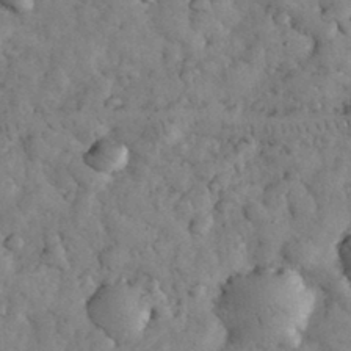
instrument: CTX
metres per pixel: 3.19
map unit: eHh
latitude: 33.9528
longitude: -68.7813
